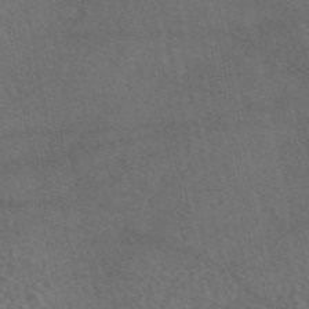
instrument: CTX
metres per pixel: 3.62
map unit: eAb
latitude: 45.6127
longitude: 114.0661
